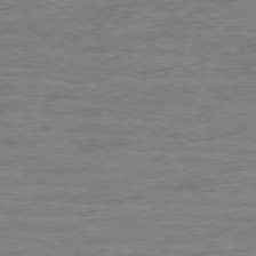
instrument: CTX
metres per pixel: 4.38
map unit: Ap
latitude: -78.9919
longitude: -101.8961
